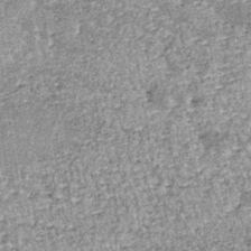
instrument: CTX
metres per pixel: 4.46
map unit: lHb
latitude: -37.2942
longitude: 66.3685
